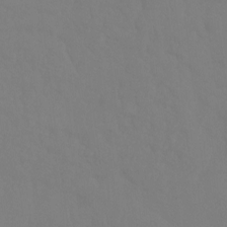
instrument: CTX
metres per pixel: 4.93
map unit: Ht
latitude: -8.2172
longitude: -32.6868
